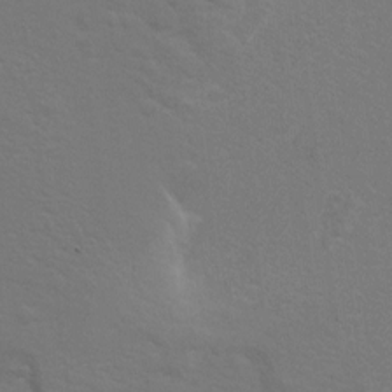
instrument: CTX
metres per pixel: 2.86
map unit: Hto
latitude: 8.3278
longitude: -31.0270
